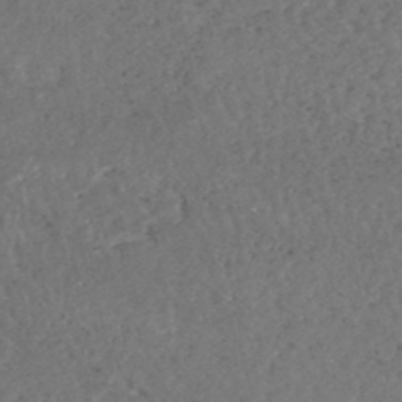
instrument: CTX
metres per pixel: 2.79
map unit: HNhu
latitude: -48.1417
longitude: 98.3684
